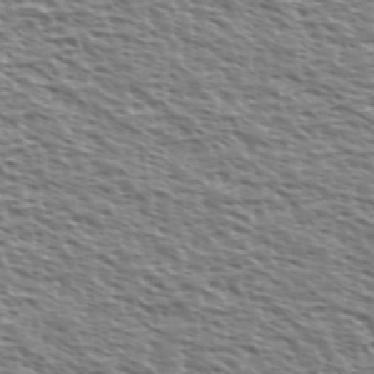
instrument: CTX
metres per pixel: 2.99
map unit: Ave
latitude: 37.4616
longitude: -112.6868
